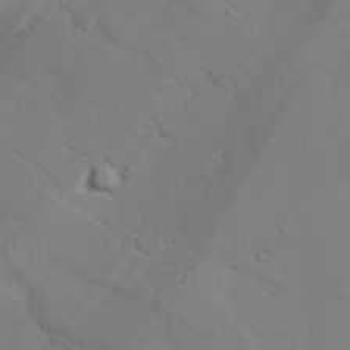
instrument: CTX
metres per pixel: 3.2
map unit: lAvf
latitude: 25.6316
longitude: -109.8772
